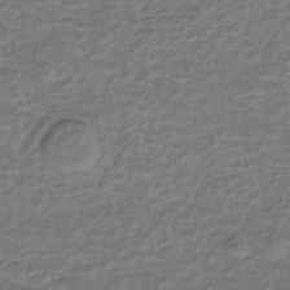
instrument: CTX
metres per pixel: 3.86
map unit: lHb
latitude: -36.1039
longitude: 61.7856
